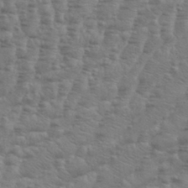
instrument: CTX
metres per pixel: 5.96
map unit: Aa
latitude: 34.8002
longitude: -136.2901
